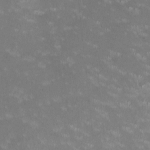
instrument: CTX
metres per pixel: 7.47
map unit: HNhu
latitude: -0.6519
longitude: -3.4615
